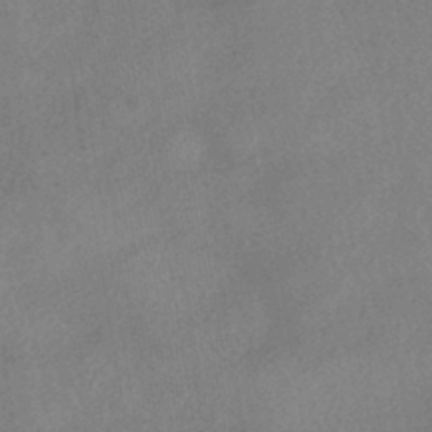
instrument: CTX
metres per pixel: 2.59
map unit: HNhu
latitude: -40.2928
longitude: 98.2550
